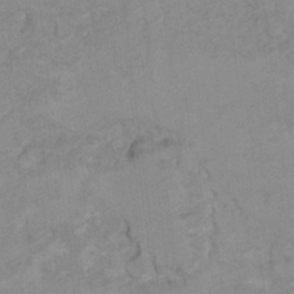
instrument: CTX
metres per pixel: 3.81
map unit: Hto
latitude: 7.5182
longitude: -35.1592
